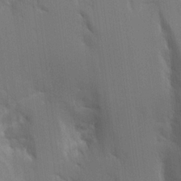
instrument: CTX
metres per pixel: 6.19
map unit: Aa
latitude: 16.5546
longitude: -148.9892
